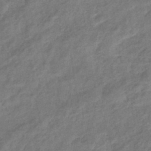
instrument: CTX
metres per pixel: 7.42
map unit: eHb
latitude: -42.1794
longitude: 83.7477
